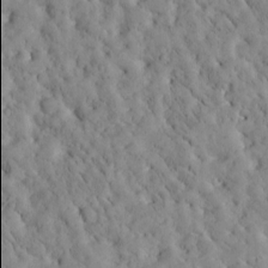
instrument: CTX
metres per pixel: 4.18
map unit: Htu
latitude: -3.7477
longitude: 174.0094
